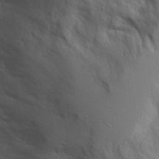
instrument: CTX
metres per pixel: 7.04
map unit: Aa
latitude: 23.2726
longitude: -131.4994
